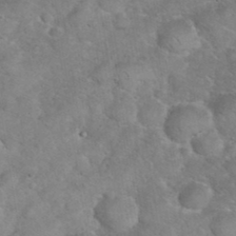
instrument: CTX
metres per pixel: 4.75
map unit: eHh
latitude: 36.5168
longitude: -64.0633
